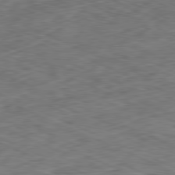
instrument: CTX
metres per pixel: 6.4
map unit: Ap
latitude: -81.4455
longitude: -83.3103
